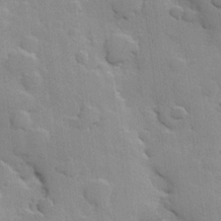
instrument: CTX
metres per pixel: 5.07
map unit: Hve
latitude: 23.6694
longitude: 148.3685
